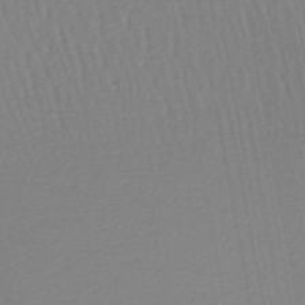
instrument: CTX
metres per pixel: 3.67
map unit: lHb
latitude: -47.0108
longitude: 75.0109
